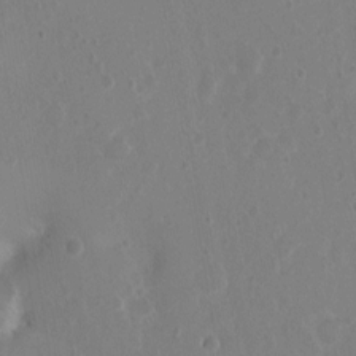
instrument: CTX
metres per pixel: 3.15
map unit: Nhu
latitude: 1.8394
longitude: -15.1970
